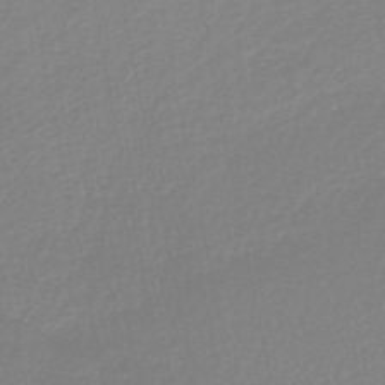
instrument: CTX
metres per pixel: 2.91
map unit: lHb
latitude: -41.4454
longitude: 63.3698
